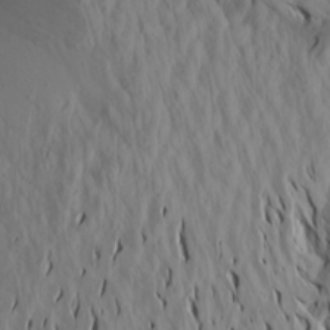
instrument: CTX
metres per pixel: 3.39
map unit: Aa
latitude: 20.1578
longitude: -146.5924
